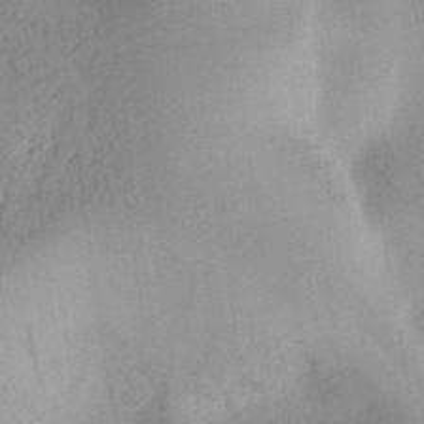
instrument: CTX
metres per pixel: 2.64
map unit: Ht
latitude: 11.0270
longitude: -74.4979
